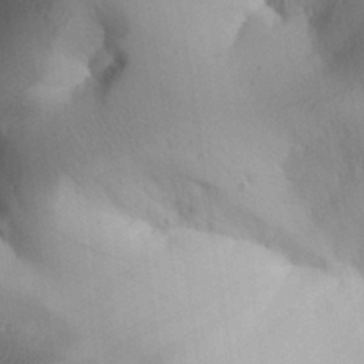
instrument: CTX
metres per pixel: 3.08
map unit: Aa
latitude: 32.4034
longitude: -144.5923
